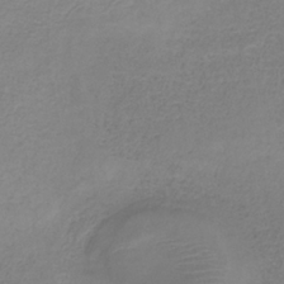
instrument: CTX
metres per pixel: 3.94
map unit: HNb
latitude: -33.9556
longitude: 53.7477
